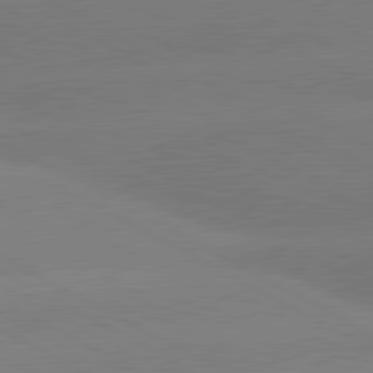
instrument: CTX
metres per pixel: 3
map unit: lApd
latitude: 80.8569
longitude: -150.0255
